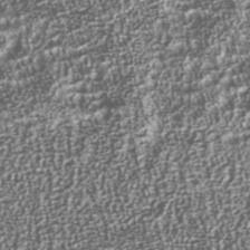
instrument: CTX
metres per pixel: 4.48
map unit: Nhu
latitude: -40.7652
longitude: -86.1011
